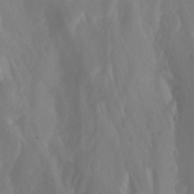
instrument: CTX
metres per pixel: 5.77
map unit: Nhu
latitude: -13.7667
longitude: -64.8947
